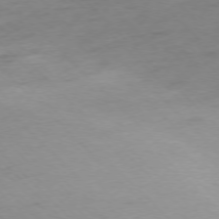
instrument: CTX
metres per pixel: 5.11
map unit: Ap
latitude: -76.7274
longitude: -64.9325
